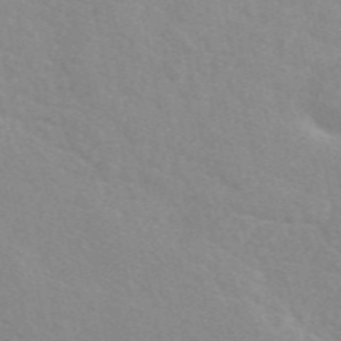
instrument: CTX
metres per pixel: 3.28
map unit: eAb
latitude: 50.0822
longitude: 117.8800
